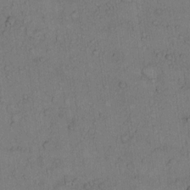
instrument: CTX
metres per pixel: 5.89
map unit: Hto
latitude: 11.3293
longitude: -58.1389
